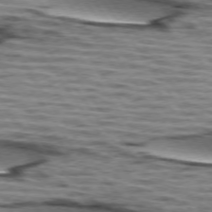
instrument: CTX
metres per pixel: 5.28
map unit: lApd
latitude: 74.2523
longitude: -53.1970
